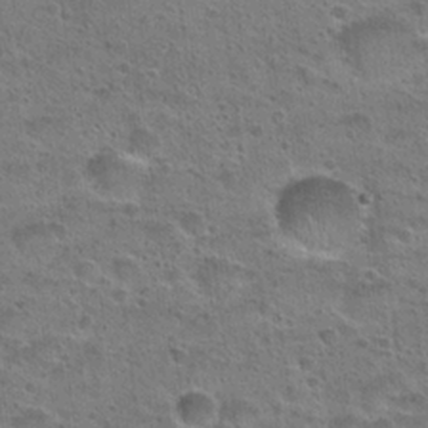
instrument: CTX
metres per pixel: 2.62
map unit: Hto
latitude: 23.3482
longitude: -49.1781
